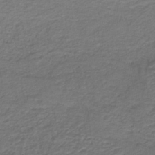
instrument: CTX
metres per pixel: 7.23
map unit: lHb
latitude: -38.6708
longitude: 57.9178
